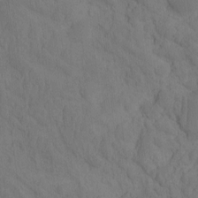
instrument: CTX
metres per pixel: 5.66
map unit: eHh
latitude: -1.9556
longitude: 16.3118
